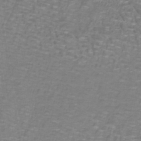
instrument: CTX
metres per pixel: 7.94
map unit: lHb
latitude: -41.8233
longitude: 55.2754
